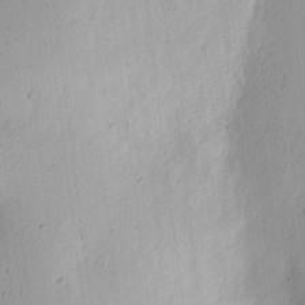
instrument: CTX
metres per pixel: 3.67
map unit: eHh
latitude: 7.1403
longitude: -71.9906
